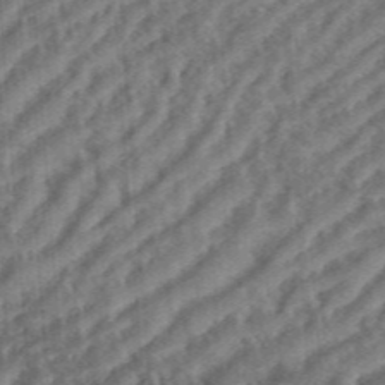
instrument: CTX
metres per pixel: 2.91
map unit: eHh
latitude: 36.4601
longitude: -134.1011
